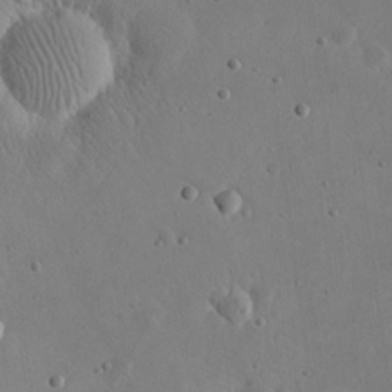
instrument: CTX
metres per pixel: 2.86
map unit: eHh
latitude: 21.2726
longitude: -68.8947
